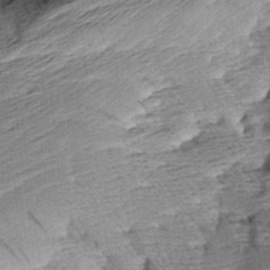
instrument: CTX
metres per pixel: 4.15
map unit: Aa
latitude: 8.3656
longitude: -141.1214
